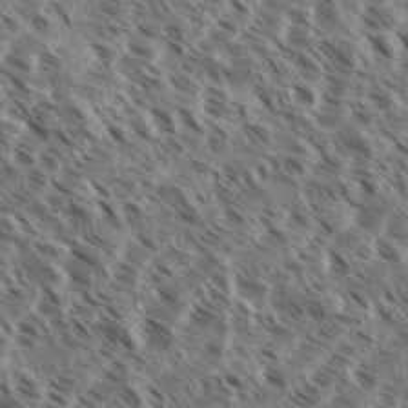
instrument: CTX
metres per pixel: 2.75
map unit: eHh
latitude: 35.6882
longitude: -138.5924
